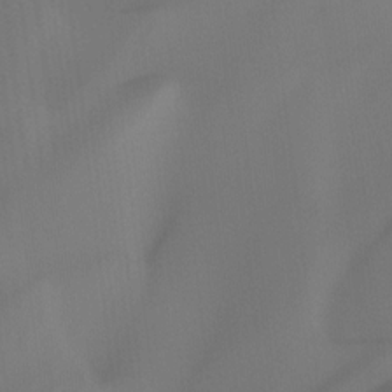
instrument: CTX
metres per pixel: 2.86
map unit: Hto
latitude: -8.4629
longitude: -46.5924
